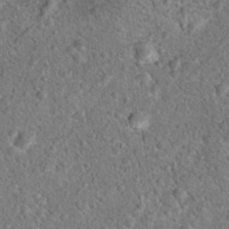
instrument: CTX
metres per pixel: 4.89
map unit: Hto
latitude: 18.1200
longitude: -42.8002
